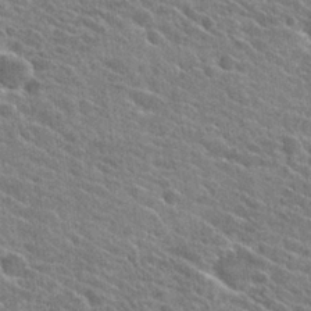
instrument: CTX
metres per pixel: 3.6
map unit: Hto
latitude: 25.6127
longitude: -40.7813
